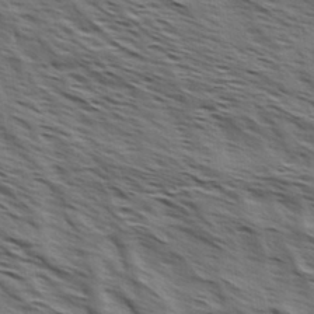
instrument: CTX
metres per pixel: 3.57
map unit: Hve
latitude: 31.6505
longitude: 149.6911
